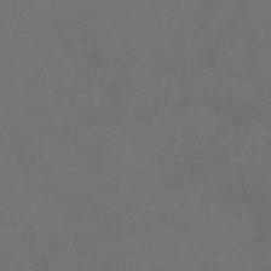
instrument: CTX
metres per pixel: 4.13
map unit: eHb
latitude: -33.2943
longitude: 68.1605
